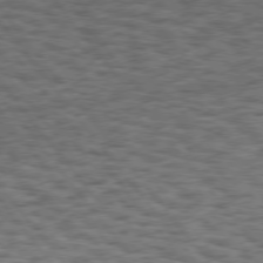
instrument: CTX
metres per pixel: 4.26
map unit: Hpe
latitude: 75.4615
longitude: -134.8569
